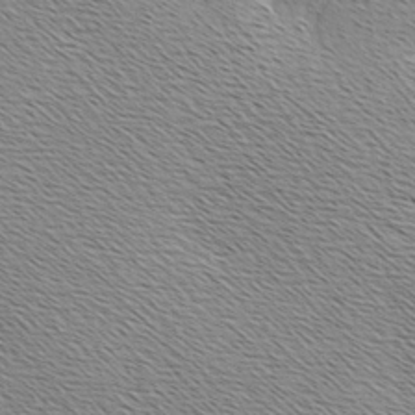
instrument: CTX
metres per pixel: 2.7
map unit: Hve
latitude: 3.0269
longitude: -122.0633
